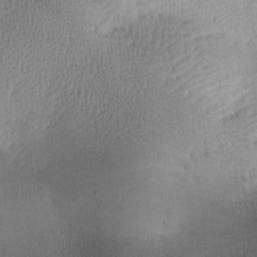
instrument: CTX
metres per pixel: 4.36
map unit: lAa
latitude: -10.0661
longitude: -124.6868
